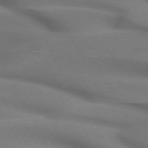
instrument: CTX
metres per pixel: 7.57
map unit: lApd
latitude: 71.8016
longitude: -51.4993
